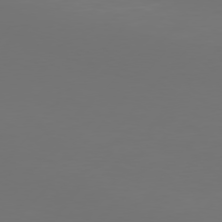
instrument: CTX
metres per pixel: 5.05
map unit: Hpe
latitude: 75.8961
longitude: -129.1403
